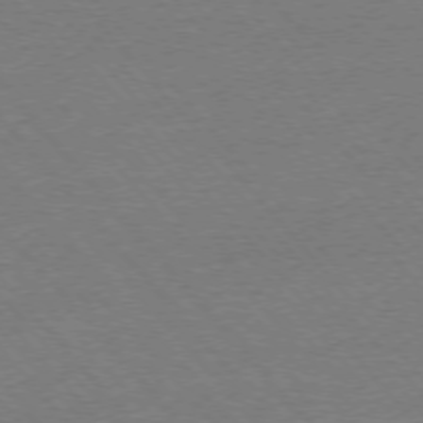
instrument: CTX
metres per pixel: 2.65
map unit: Ap
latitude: -76.5385
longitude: -95.7450
